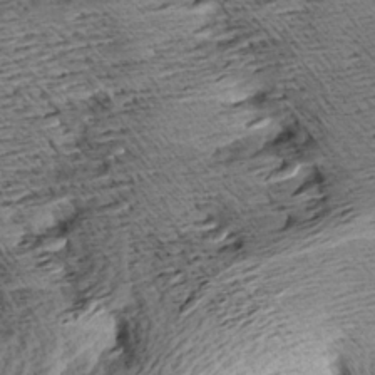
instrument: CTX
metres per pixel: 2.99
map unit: Aa
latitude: 8.3090
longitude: -141.5749
